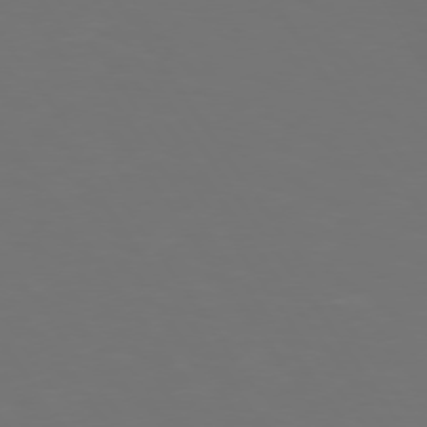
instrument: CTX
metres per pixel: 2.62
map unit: Hpe
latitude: 74.5168
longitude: -124.0255
